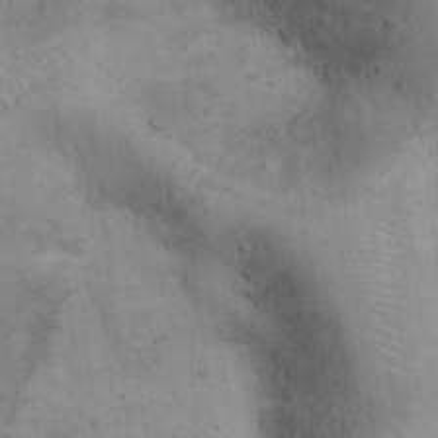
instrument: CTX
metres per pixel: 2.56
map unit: Hto
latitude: 13.4993
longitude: -55.9528
